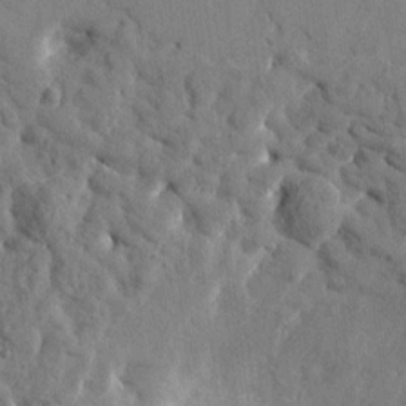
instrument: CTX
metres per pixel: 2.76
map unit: Htu
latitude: 2.1578
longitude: -179.2159
